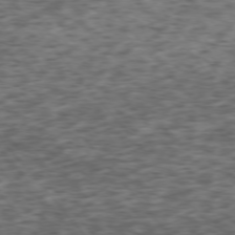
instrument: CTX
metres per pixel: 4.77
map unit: Ap
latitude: -76.1417
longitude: -78.6302
